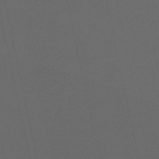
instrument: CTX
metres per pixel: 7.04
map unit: HNb
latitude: -53.8800
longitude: -42.2523
